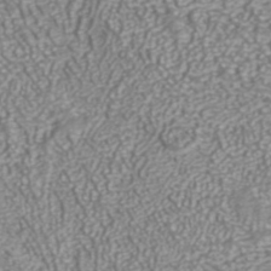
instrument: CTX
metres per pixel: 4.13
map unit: ANa
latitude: 43.3671
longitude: 35.9556
